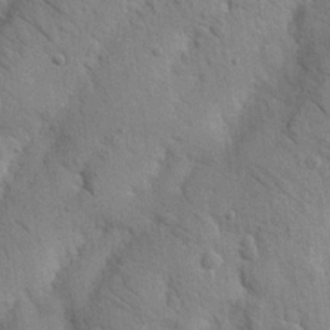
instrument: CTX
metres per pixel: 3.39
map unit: Nhu
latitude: 21.1403
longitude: -76.5168
